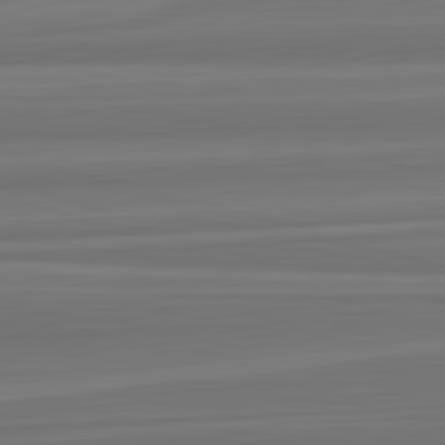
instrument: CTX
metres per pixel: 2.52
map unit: lApd
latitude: 82.8757
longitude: 168.0094
